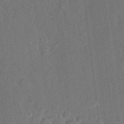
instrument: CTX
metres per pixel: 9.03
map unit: Aa
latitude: 23.7261
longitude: -147.5938
